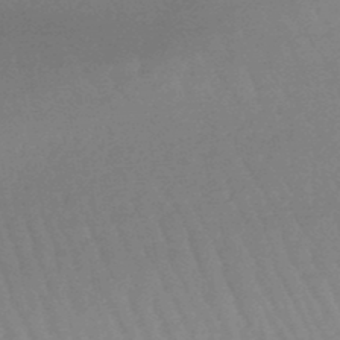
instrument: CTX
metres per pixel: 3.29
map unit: lHb
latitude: -48.7463
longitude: 66.1984
